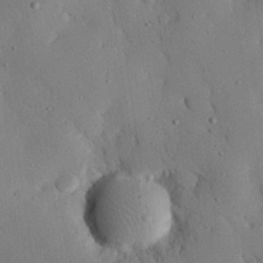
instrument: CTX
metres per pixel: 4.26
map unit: eHh
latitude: 26.0255
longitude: -77.4615
